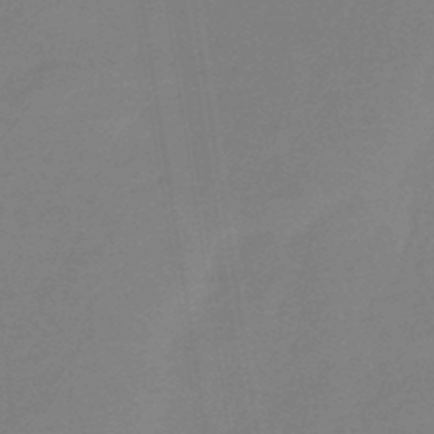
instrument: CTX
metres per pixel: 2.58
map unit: eHb
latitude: -44.7841
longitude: 86.2173
